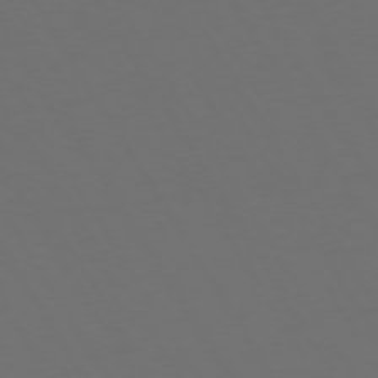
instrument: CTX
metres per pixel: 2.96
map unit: Hpe
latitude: 73.2726
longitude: -128.1011
